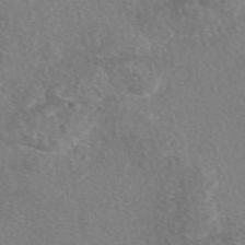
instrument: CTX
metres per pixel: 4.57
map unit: eAb
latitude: 49.2348
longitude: 112.3117
